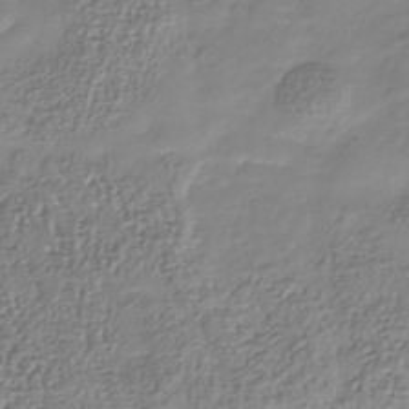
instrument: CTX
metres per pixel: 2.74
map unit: Nhu
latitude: -41.4265
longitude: -85.4427
